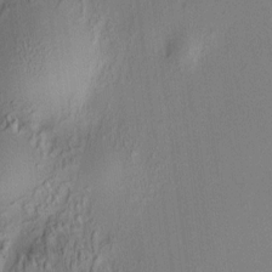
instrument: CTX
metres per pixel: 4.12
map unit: HNhu
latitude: 7.5749
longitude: 12.5952
